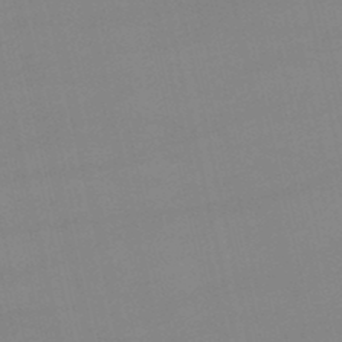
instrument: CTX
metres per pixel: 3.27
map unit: lHb
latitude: -47.2943
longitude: 66.8597
